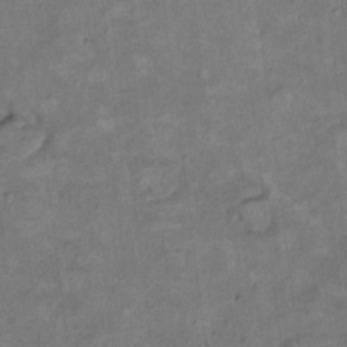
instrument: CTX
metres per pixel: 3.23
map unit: Hto
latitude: 8.4034
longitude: -36.3089
